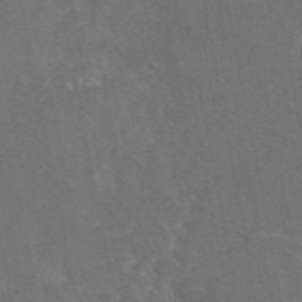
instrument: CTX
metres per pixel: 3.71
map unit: eAb
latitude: 47.3482
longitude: 116.1794
